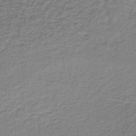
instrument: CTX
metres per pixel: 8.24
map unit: lHb
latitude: -35.5021
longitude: 60.9164
